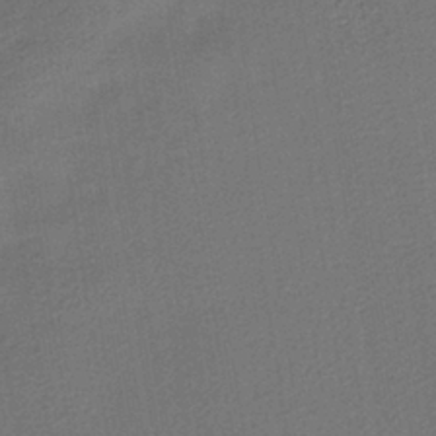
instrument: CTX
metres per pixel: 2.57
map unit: lHb
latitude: -38.4251
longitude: 71.2754
